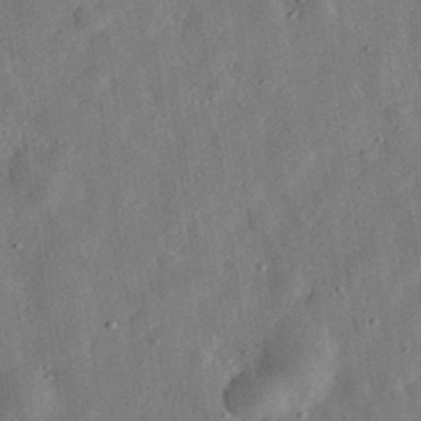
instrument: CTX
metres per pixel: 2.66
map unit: eHh
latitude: 31.9717
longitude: -76.6490
